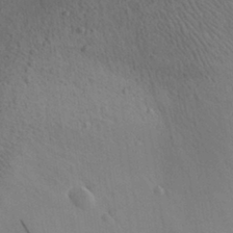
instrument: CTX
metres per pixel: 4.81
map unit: Aa
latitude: 29.8016
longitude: -144.9702
